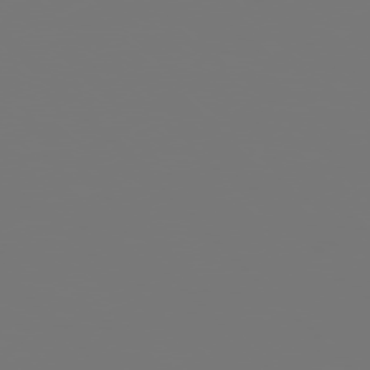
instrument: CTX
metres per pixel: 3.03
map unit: Hpe
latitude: 76.6679
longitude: -137.1215
